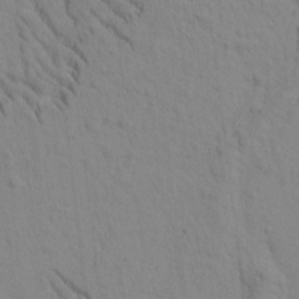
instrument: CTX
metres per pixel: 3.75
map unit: Htu
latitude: -2.3873
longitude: 172.5007
